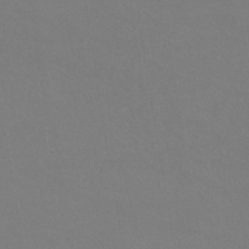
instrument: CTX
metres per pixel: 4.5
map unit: lHb
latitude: -38.4251
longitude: 74.6330
